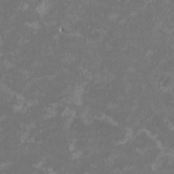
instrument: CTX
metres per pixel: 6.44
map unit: HNhu
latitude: 1.9717
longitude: -3.5182
